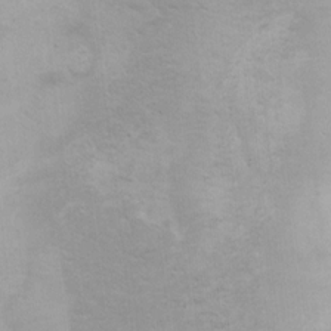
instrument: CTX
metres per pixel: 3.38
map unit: Ht
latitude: 5.5560
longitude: -29.3293
